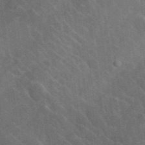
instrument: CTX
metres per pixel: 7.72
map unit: lHvf
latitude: 37.1026
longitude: -91.1025
